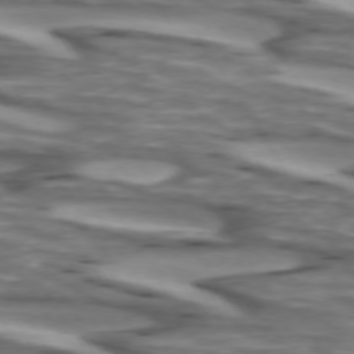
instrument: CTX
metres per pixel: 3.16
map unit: lApd
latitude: 73.1593
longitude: -57.0836
